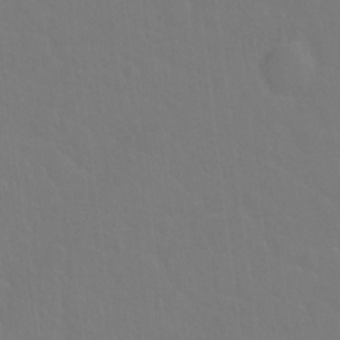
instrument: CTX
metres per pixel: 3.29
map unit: Hto
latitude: -2.8219
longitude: -35.1025
